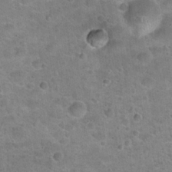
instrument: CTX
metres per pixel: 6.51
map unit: Hto
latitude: 21.6505
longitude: -49.4237
